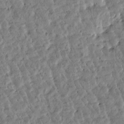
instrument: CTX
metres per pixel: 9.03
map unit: Htu
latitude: -3.0297
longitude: 176.2928
